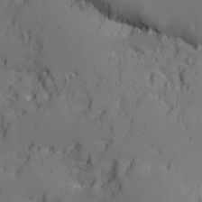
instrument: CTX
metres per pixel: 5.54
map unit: Ave
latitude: 11.9528
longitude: -101.5182
